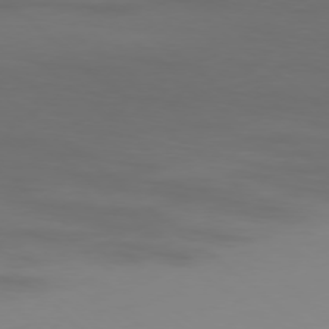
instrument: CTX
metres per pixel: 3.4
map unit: Ap
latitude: -77.8611
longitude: -95.0837
